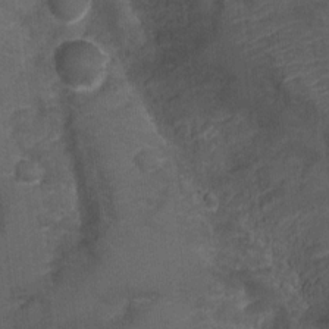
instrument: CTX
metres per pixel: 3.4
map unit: Nhu
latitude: 2.8002
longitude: -17.7827
